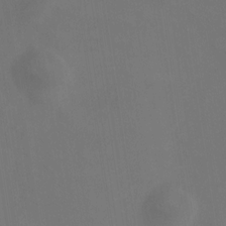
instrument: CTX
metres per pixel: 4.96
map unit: HNhu
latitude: 10.2901
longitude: 10.7841
